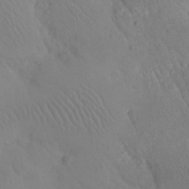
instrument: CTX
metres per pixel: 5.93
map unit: eHh
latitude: 24.9324
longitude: -66.3278
